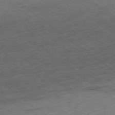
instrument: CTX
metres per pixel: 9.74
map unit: Ap
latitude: -78.9163
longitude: -49.8583
